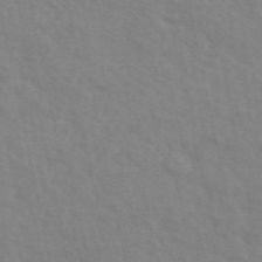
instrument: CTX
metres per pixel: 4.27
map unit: ANa
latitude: 49.2915
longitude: -72.7436
